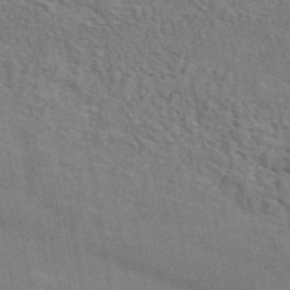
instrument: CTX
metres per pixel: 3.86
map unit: ANa
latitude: 49.7639
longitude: -80.4601
